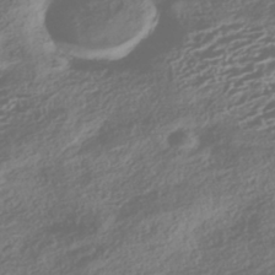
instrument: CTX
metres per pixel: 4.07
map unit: HNhu
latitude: -42.6896
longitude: 104.3117
